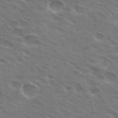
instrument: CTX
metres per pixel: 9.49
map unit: Hto
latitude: 31.2159
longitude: -44.9702
